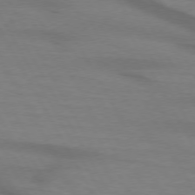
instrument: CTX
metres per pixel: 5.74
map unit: lApd
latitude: 74.0255
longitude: -65.3293
